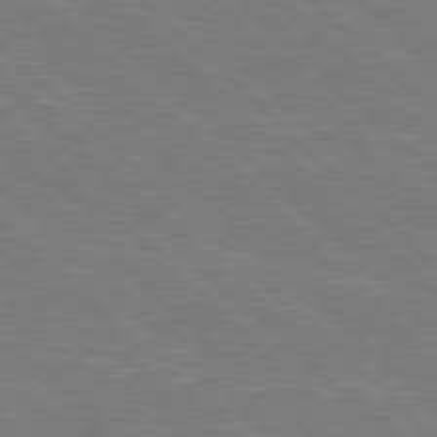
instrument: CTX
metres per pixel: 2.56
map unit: Hpe
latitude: 77.7071
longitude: -151.6694
